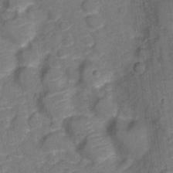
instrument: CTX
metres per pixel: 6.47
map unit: Nve
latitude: -20.0094
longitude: 103.5966
